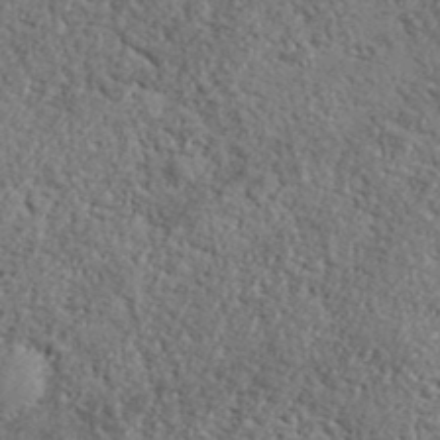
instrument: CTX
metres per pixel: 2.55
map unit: lHvf
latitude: 37.8206
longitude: -88.2145
